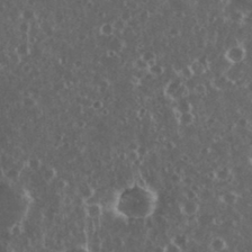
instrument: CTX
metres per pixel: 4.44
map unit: eHh
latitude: 34.8380
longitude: -59.4049
